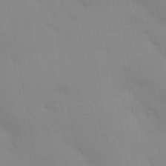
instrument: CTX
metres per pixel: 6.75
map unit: Aa
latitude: 32.8758
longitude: -145.3104
